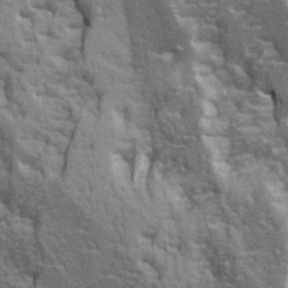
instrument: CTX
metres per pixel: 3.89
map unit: Ave
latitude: 14.5924
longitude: -131.8773
